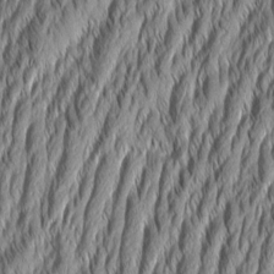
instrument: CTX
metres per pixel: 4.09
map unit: Aa
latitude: 7.6883
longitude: -130.5735
